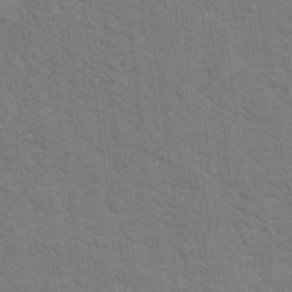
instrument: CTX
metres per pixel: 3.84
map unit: Hto
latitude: 17.1214
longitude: -38.1956
